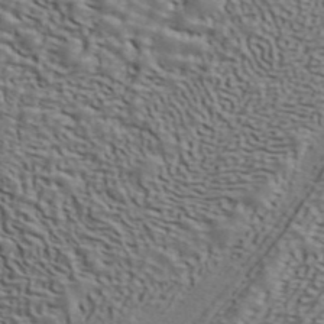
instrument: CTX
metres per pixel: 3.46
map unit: ANa
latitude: 43.3671
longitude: 48.1984
